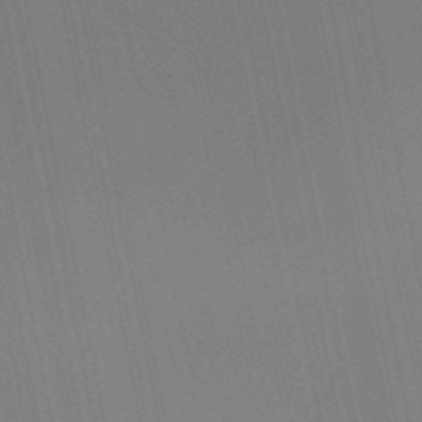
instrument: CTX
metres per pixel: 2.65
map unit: HNb
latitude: -51.2376
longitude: -47.0270
